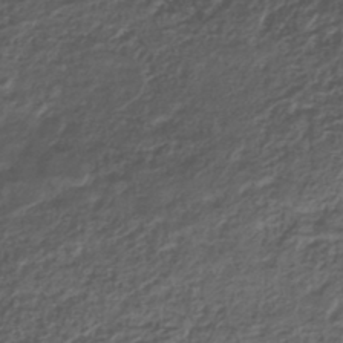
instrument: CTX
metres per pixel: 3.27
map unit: ANa
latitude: -42.4628
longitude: 108.6329
